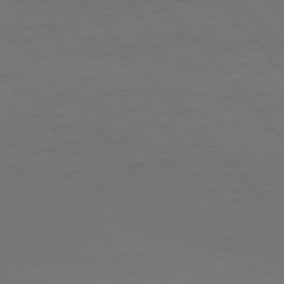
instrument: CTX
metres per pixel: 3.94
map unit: Ap
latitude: -76.5385
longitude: -81.2537
